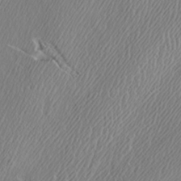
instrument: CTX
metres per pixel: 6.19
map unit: HNhu
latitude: -37.3887
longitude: 33.3132
